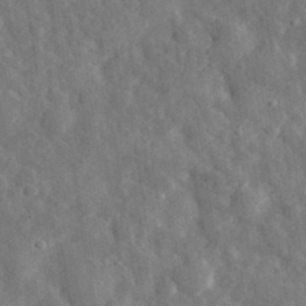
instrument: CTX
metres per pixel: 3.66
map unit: eHh
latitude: 32.5357
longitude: -77.8205
